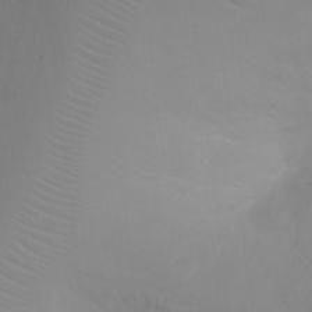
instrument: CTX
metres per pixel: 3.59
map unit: Ht
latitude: -1.3321
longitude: -19.3481
